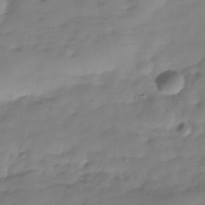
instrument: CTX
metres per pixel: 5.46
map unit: Hve
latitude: -30.0472
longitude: 91.0676
